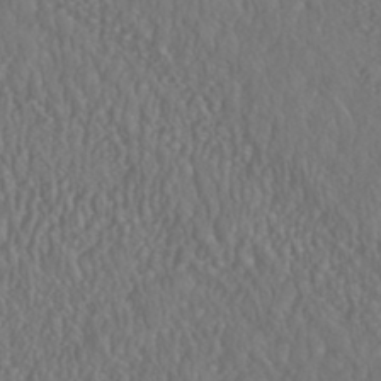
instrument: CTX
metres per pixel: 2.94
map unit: HNhu
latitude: -46.3117
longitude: 104.3873
